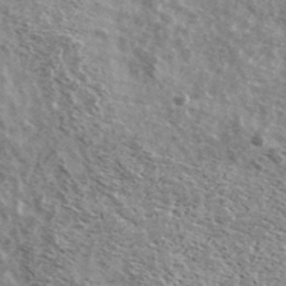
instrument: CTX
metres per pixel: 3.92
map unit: Ave
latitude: 38.7813
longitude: -108.5734
